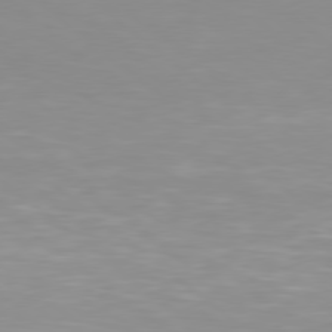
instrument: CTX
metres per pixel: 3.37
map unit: Hpe
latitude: 78.1200
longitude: -142.0822
